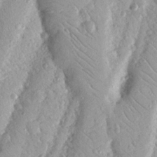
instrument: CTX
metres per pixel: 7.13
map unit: Nhu
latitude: 18.5923
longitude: -77.6882
